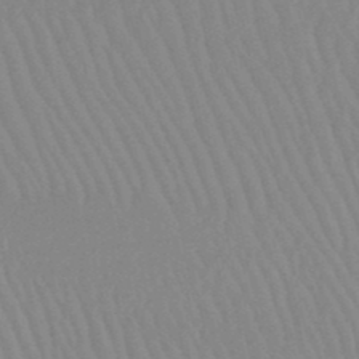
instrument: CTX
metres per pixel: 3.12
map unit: lHb
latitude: -48.7841
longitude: 71.2943
